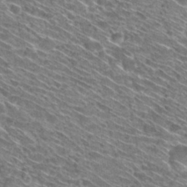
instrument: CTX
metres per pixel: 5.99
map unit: Hto
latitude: 30.2334
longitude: -45.1025
